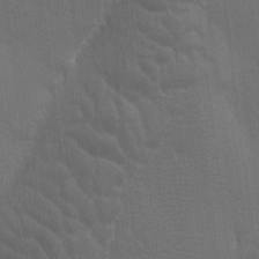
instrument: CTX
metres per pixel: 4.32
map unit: Ave
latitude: -7.1998
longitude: -122.3467
